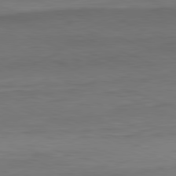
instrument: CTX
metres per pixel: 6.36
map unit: Ap
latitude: -82.1039
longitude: -75.2915
